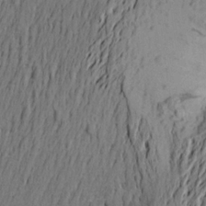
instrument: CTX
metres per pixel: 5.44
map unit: Aa
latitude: 22.1956
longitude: -149.2159
